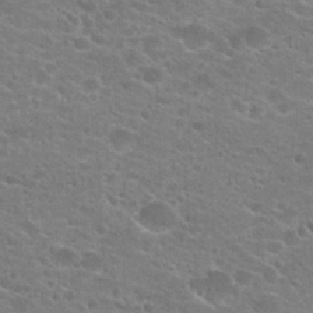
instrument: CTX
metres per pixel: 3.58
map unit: Hto
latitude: 22.8191
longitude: -43.7828
